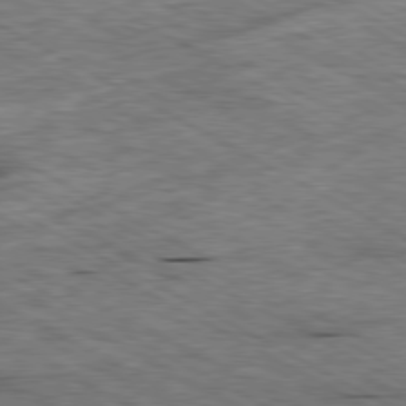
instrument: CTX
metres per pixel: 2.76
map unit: Ap
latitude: -80.4818
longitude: -85.3293
